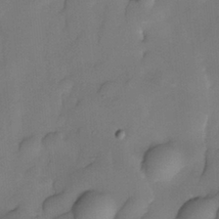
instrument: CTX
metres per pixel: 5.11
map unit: eHh
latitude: -22.2173
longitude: 15.7856
